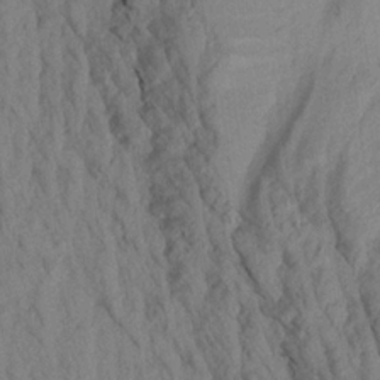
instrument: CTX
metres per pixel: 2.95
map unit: Aa
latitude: 18.7813
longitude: -146.8380
